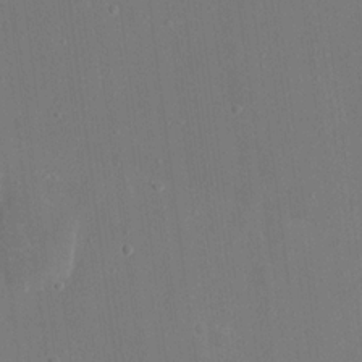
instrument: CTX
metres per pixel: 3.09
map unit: eHh
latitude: 17.8583
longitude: -70.4034
